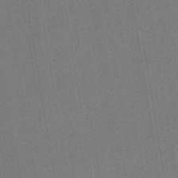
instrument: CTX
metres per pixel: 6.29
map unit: lHb
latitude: -41.5966
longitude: 72.6896
